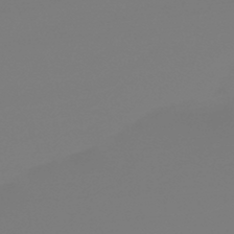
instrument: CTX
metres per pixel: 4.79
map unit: HNb
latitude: -45.6911
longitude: 55.2187
